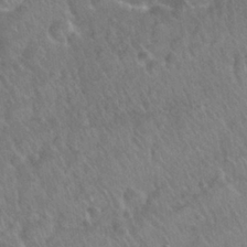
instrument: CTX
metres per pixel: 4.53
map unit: Nhu
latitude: 26.5168
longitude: -55.8205
